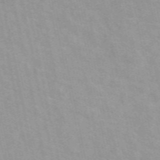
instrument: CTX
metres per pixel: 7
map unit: eAb
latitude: 50.4412
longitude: 111.4076
